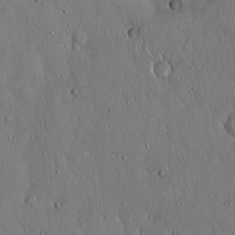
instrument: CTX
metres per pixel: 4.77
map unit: Hto
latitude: 18.3278
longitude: -60.1200
